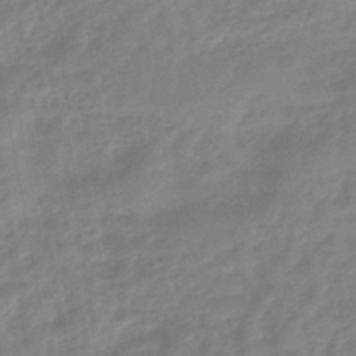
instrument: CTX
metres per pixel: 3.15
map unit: eHb
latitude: -45.8800
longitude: 83.0864
